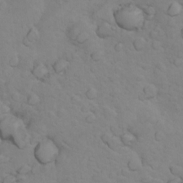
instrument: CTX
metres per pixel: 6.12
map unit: Nhu
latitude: 10.1956
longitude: -24.6301
